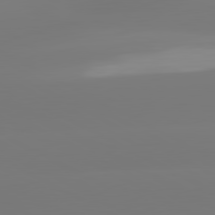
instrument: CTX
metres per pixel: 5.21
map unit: lApd
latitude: 80.9892
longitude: -156.1766
